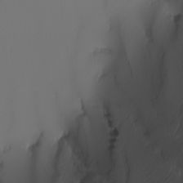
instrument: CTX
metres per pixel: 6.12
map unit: Nhu
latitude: -6.6707
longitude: -95.3293
